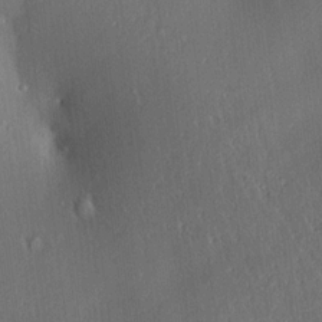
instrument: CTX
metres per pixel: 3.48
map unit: Aa
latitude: 14.9892
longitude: -147.7261
